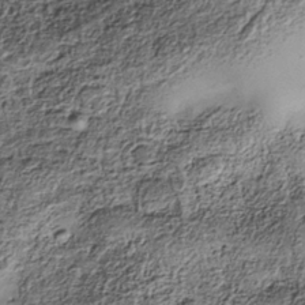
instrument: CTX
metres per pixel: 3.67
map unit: Nhe
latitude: -38.2551
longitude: -147.4994
